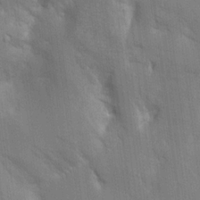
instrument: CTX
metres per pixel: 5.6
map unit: Aa
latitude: 16.0255
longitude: -149.2537
